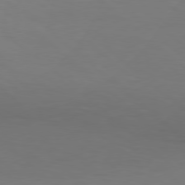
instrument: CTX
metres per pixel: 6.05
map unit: Hpe
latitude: 77.7449
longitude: -125.6127
